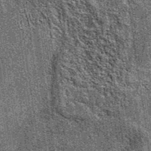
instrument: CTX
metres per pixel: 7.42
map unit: eAb
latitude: 38.3656
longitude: 107.7289
